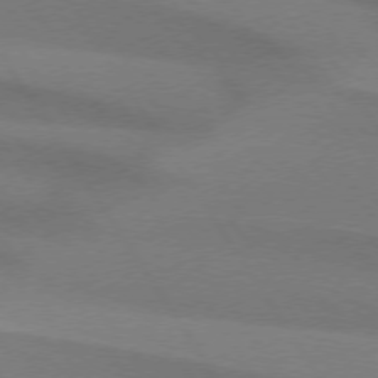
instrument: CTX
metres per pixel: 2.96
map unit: lApd
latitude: 74.1200
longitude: -62.7624
